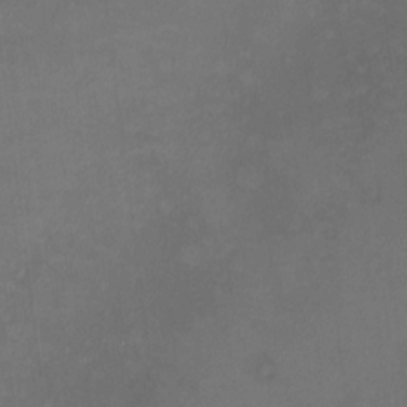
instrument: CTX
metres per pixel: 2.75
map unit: HNhu
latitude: 7.2726
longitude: 8.2739
